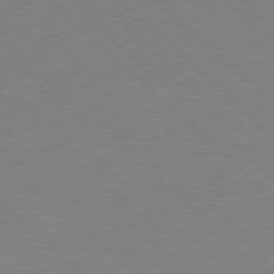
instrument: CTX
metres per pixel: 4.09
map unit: Ap
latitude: -78.3684
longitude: -86.9514
